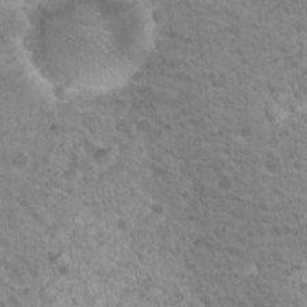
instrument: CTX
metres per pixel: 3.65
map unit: Nhu
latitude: 19.1592
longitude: -31.7261
